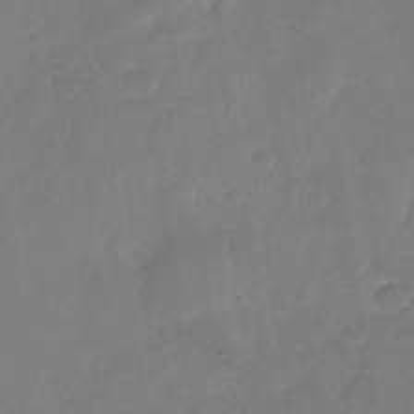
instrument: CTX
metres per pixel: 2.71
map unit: Nhu
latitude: -29.5021
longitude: -62.4790
